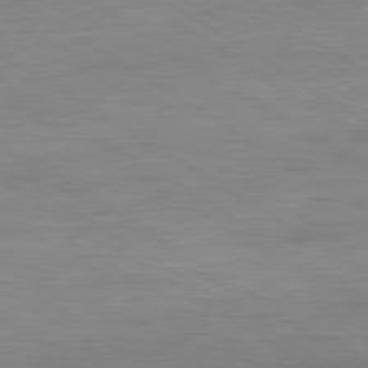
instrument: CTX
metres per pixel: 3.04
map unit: Ap
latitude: -80.7274
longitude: -79.6316
